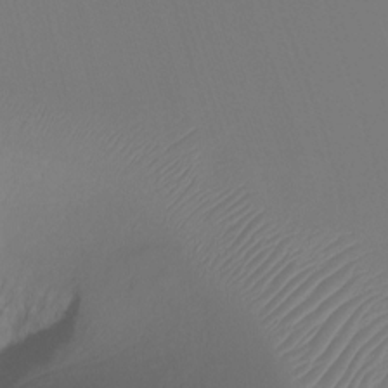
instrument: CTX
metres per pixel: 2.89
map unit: Ht
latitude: -12.3873
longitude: -48.2334
